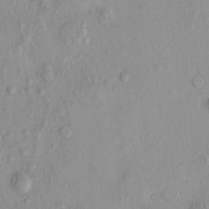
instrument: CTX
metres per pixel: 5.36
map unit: eHh
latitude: -0.1417
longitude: 15.2943
